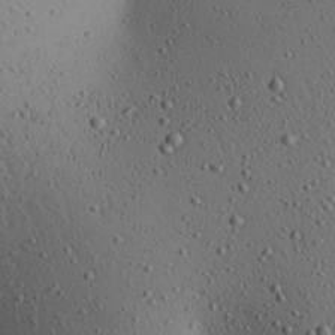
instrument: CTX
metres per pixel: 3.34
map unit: Aa
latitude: 22.3278
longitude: -139.9717
